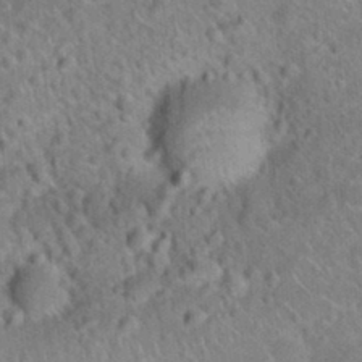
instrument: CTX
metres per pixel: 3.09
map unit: Hto
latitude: 20.6680
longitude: -50.1388
